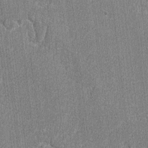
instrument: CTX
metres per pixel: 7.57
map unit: lAvf
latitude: -8.0094
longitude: -114.3278
